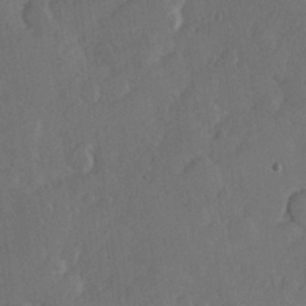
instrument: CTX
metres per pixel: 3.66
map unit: Hve
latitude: 24.0444
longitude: 145.1242
